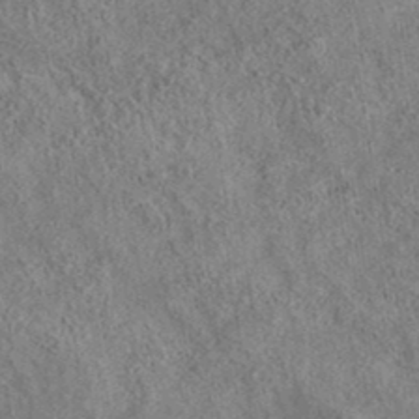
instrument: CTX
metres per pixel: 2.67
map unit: eAb
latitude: 35.7638
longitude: 114.4440
